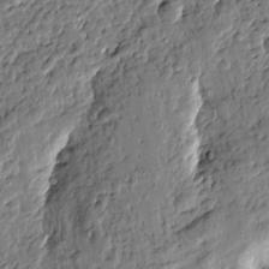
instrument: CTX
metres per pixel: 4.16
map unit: Htu
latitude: -0.4062
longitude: -176.4601
